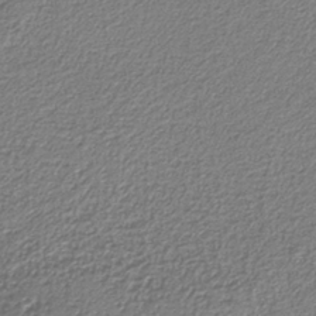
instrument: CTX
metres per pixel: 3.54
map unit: eAb
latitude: -37.6910
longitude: 52.5951
